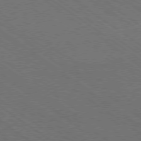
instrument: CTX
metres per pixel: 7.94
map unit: Ap
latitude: -79.5588
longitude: -64.1200
